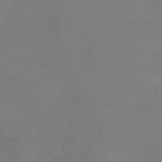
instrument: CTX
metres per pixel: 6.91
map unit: lHb
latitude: -39.7289
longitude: 75.9178
